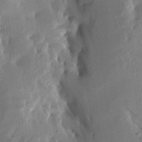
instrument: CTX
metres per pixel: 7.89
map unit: Aa
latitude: 15.7639
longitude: -149.0081
